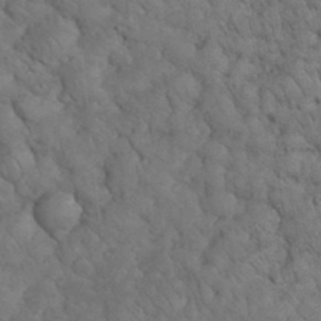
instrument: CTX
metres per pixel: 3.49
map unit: eHh
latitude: 33.7639
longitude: -66.6679
